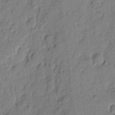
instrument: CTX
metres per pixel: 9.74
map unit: eHh
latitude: 4.1956
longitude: -77.2348
